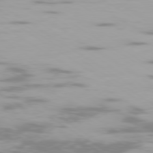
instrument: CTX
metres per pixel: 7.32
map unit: Ap
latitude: -79.5777
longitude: -102.4601
